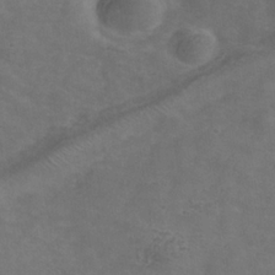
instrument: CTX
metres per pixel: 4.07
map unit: Hve
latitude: -34.2173
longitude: 91.0298
